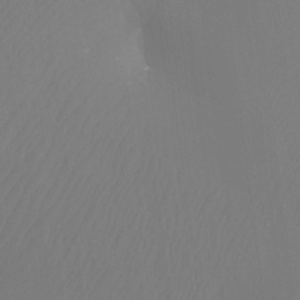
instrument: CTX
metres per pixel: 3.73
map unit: Htu
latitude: -12.5952
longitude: -47.8773
